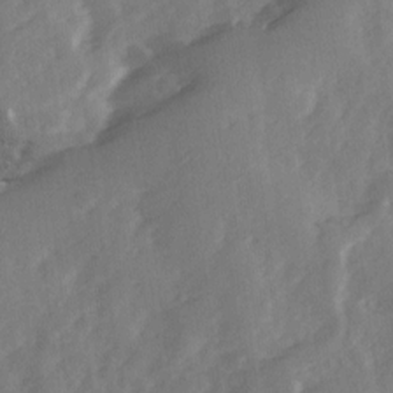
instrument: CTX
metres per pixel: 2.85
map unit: Ave
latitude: 11.8583
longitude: -102.7624
